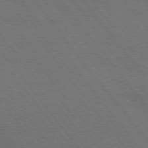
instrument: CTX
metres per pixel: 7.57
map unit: Hpe
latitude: 75.3104
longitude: -137.7072
